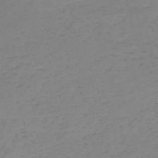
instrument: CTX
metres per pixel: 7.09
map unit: HNb
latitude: -54.5196
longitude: -46.9136
